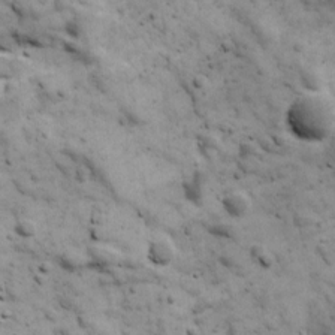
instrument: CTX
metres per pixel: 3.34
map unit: Ave
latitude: 17.4426
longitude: -134.1389
